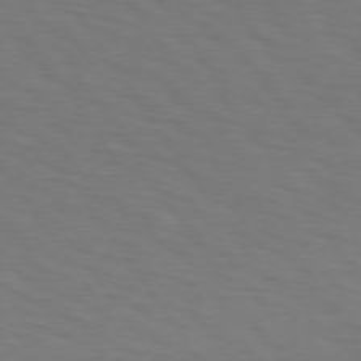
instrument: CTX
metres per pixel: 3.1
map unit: lApd
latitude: 73.7261
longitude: -75.9906
